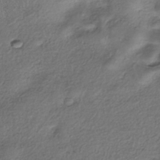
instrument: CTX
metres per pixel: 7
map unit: eHh
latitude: -41.9178
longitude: 121.0864
